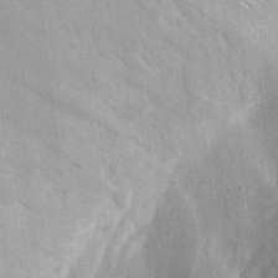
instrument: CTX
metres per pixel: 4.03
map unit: Aa
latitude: 28.7624
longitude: -145.4615
